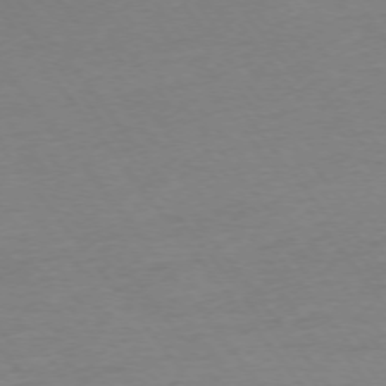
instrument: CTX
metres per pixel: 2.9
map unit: Ap
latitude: -75.1809
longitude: -83.1970
